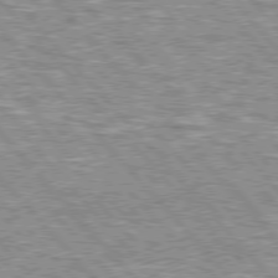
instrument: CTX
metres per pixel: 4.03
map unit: lApd
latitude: 76.2711
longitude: -80.8569
